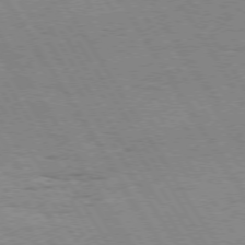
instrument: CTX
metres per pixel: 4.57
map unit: Hpe
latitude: 73.2537
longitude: -143.3293
